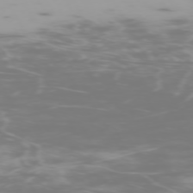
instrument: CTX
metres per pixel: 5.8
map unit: Hpe
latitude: -73.7855
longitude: 4.0283
